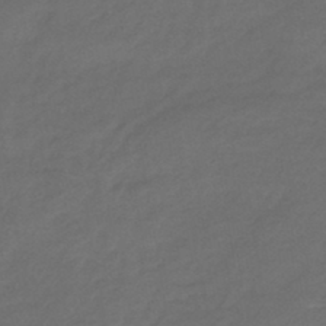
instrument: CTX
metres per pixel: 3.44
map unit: eHb
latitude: -43.5777
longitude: 86.9731
